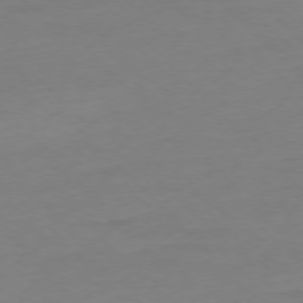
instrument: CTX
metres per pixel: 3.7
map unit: Ap
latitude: -76.9542
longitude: -79.9150
